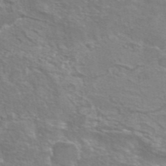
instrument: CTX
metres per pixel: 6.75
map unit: eAb
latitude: 45.2159
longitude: 106.4818
